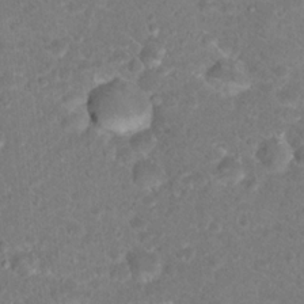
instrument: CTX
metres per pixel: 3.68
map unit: Hto
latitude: 18.1200
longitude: -37.4805
